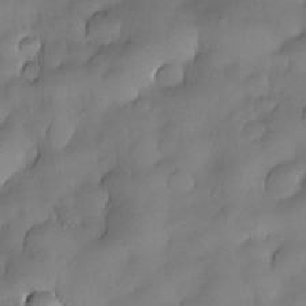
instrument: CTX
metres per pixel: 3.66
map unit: Nhe
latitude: -30.1983
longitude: -139.8583
